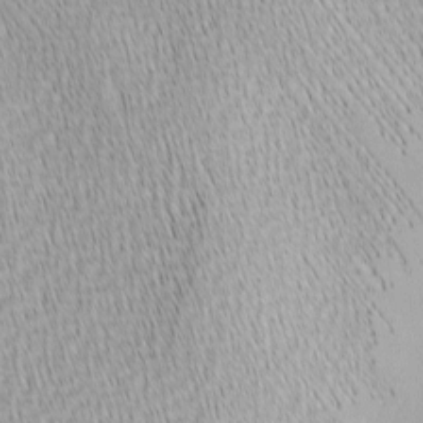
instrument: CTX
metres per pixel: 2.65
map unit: lAa
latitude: -4.6707
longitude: -121.2159
